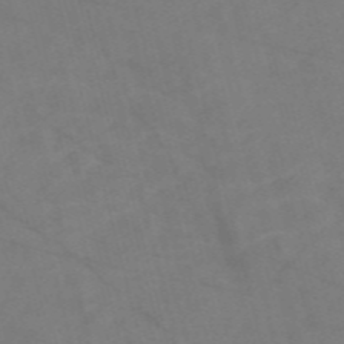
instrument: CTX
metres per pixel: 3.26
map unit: Nve
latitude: -57.9367
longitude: 51.1998
